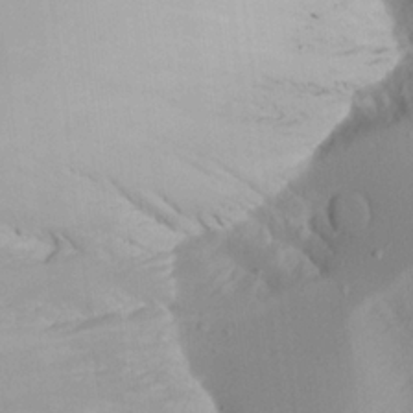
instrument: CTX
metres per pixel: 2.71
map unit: Aa
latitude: 21.9717
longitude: -146.3657
